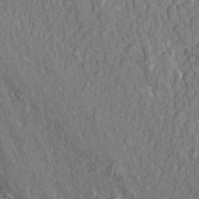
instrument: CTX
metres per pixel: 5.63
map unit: Aa
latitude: 14.1011
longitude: -142.1578
